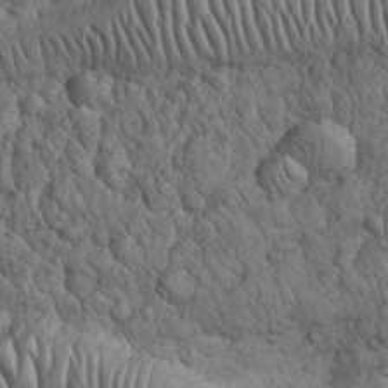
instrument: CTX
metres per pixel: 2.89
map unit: eHh
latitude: 32.2145
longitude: -68.1389
